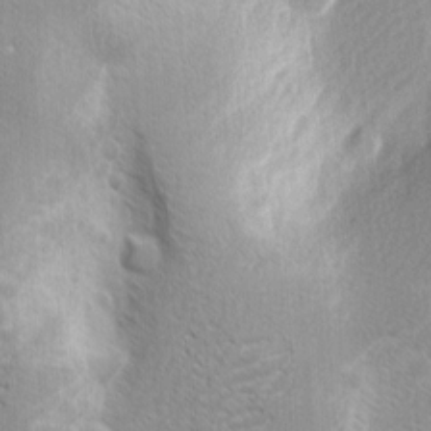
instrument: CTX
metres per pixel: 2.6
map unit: Nhu
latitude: 2.3467
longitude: -76.8380
